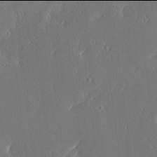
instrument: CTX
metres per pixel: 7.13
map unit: Ave
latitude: 17.9906
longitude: -139.7450
